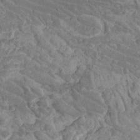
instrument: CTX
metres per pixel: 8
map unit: Htu
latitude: -8.3306
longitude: -65.0647
